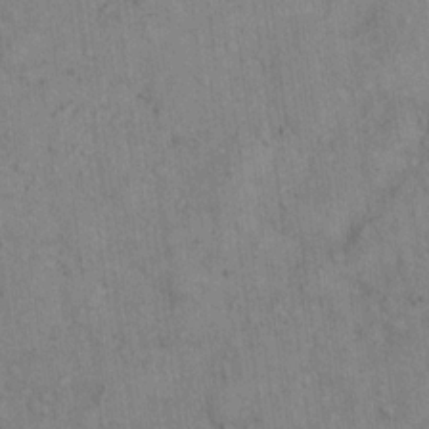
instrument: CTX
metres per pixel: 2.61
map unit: eHh
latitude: 16.5924
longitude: -63.3671
